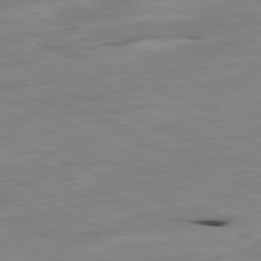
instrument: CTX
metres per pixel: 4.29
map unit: Ap
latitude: -81.6911
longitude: -68.7813
